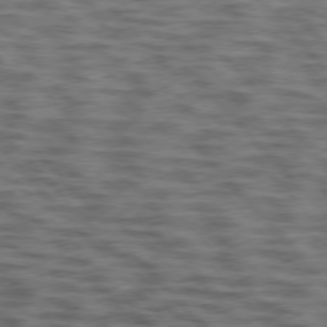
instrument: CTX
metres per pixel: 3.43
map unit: lApd
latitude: 76.4223
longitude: -70.3278
